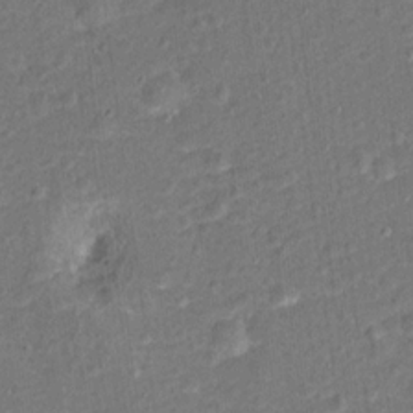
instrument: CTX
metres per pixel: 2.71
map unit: Hto
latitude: 15.9906
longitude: -42.1578
